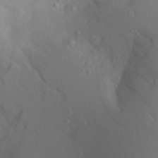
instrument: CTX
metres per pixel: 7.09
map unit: Aa
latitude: 27.8961
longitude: -147.1404
